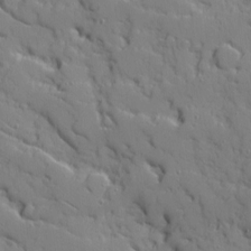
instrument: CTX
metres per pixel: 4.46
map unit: Ave
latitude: 10.7246
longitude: -101.5371
